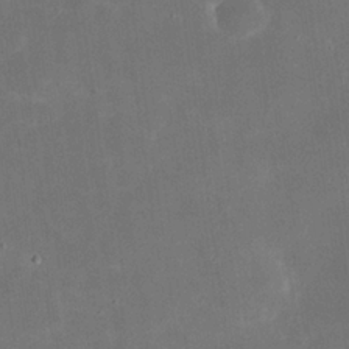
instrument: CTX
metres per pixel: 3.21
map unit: eHh
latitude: 25.1781
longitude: -68.1200
